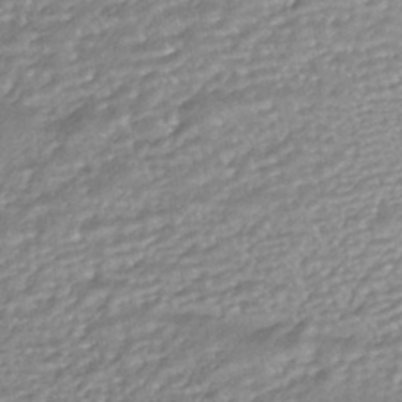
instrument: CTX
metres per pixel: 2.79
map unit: HNhu
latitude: -43.7099
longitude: 95.5966
